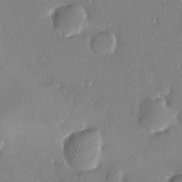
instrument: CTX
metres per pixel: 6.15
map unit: HNhu
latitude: 7.5749
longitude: 4.6329
